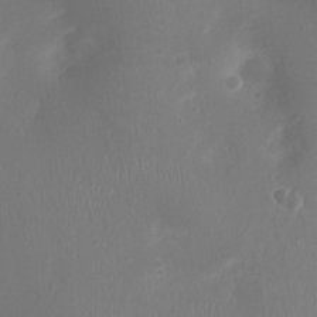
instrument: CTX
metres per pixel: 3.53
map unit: Ht
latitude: -2.4440
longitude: -16.5735
